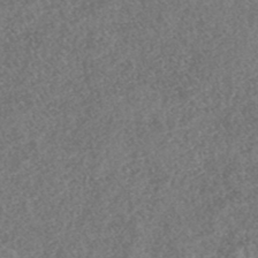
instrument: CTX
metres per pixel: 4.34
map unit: HNhu
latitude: -46.5573
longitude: 29.3132
